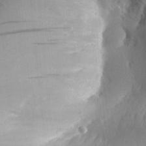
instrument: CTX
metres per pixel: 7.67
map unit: Aa
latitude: 30.2901
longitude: -141.3103
